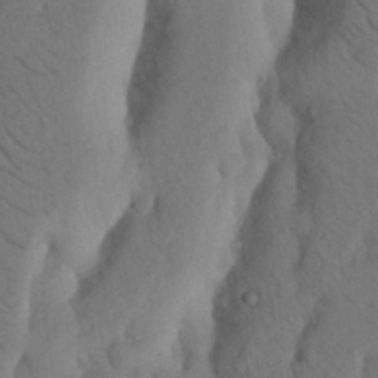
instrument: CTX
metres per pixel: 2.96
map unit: Nhu
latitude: 19.4804
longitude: -75.9339
